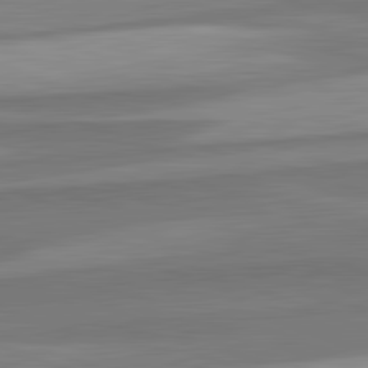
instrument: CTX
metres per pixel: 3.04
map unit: lApd
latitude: 82.5356
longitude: 137.2565
